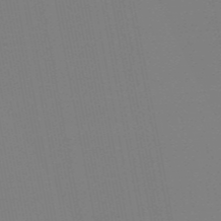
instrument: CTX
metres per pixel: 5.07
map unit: HNb
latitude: -54.8219
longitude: -39.4048
